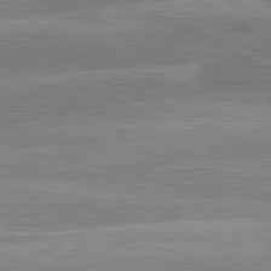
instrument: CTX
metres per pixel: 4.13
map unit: lApd
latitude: 80.8002
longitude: -131.4427
